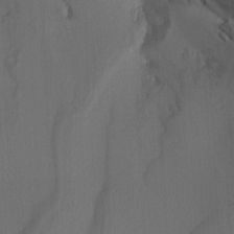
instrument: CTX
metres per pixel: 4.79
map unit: Nhu
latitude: -4.1228
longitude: -93.9150
